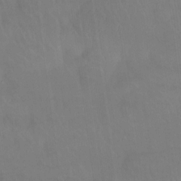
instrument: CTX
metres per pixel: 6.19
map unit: Htu
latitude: -14.4818
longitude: -46.3090
